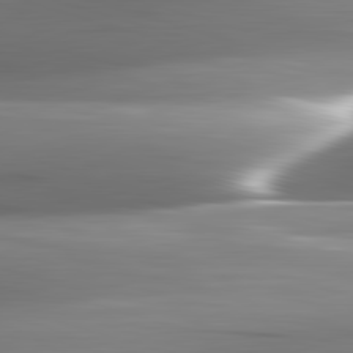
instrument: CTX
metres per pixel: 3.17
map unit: lApd
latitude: 82.6112
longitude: -142.8947
